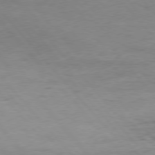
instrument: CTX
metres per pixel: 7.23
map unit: Hpe
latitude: 75.9528
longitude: -146.8947
